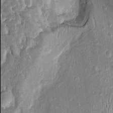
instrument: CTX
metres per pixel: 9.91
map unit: Htu
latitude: -1.2187
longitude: 150.0094
